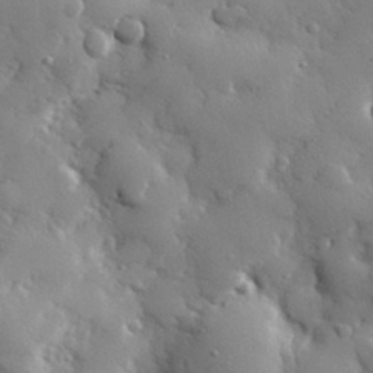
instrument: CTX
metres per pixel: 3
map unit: eHh
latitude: 30.0444
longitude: -78.8758
